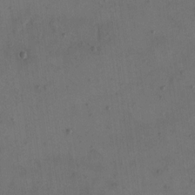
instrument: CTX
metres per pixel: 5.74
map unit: eHh
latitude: 15.6127
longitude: -67.9150
